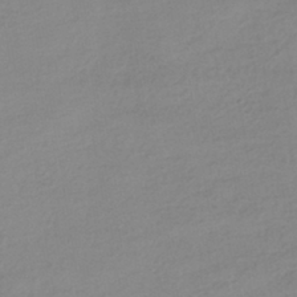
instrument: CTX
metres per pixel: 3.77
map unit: HNhu
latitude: -42.0472
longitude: 95.8800
